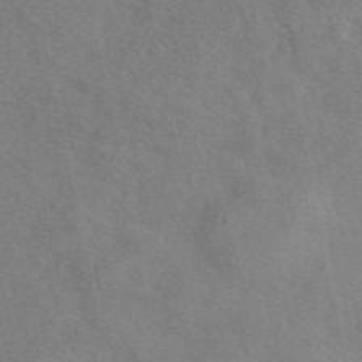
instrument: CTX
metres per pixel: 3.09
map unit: eAb
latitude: 48.0822
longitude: 113.6911
